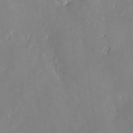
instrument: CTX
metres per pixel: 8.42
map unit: Nve
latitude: -8.5574
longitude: 172.9730
